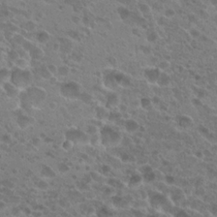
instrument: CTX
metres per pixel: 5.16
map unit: Hto
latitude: 20.2145
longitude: -41.0080
